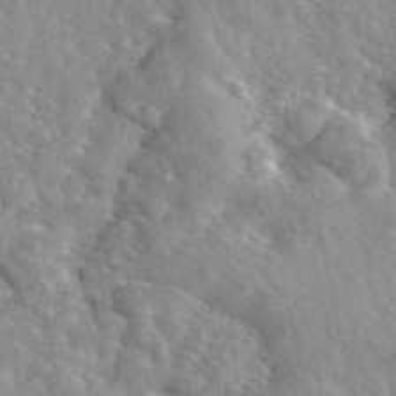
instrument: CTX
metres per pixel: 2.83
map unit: eAb
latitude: 45.7260
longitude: 111.8800
